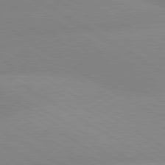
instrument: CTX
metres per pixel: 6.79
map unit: lApd
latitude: 80.0255
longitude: -152.9514
